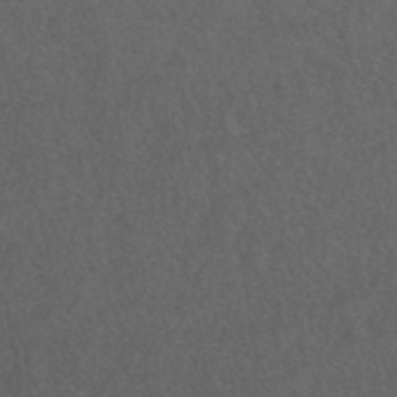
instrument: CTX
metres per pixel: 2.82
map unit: ANa
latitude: 43.0836
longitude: 24.6140
